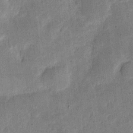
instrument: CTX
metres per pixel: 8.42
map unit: eHh
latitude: 5.1970
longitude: -70.9702
